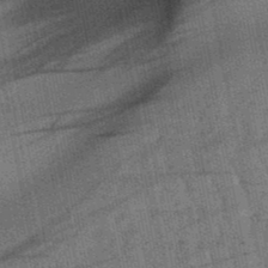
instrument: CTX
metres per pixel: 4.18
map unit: lHb
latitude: -47.8800
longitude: 75.9556
